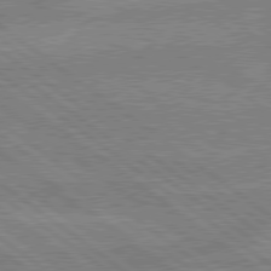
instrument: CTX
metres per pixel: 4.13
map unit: lApd
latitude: 79.3860
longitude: -160.5168
